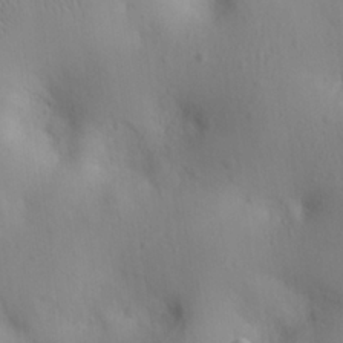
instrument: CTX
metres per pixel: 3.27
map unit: eHh
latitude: 25.8961
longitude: -64.9136
